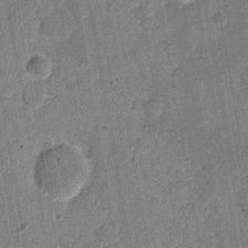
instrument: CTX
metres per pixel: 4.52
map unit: eHh
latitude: 7.4993
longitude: -66.0633
